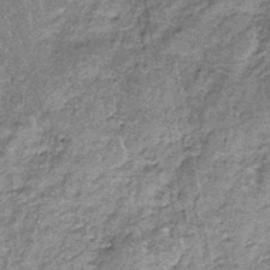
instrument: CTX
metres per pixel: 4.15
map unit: lHb
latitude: -38.4629
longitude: 64.8975
